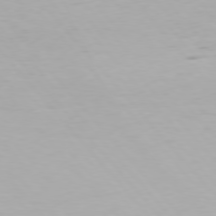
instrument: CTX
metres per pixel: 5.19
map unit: Hpe
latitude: 76.5356
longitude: -135.1970
